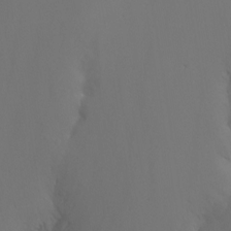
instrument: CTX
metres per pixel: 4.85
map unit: Nhu
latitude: -14.7464
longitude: -53.0459
